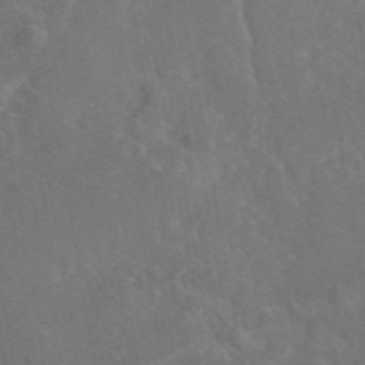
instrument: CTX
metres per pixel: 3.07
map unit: eAb
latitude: 46.0255
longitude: 109.1242
